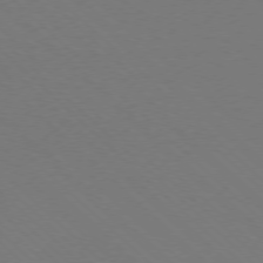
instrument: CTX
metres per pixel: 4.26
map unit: Ap
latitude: -78.1416
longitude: -91.9339
